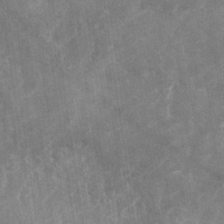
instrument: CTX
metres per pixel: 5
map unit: Nhu
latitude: -28.2362
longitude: -75.4049
